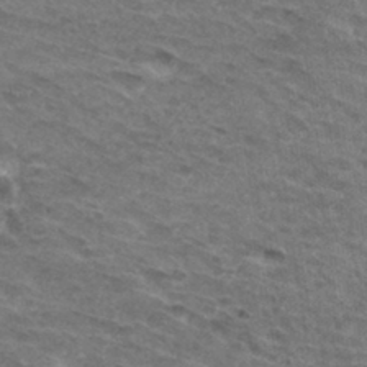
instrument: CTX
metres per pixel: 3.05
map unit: Hto
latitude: 32.6302
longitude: -47.1781
